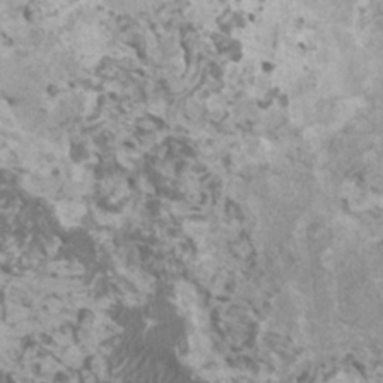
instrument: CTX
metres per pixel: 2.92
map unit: HNhu
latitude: 1.8016
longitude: 0.6141
